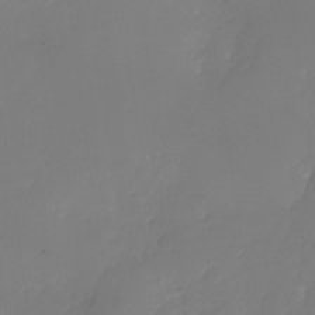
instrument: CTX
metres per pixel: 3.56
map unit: Nhu
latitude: -26.2550
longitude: -71.1403
